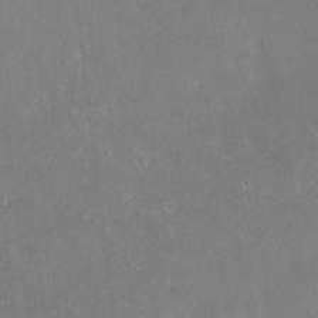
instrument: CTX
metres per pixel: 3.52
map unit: Hto
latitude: -13.5399
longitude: -42.0633
